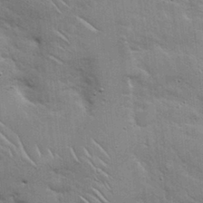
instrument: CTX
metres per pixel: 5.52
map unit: Hto
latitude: 18.4601
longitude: -51.9150
